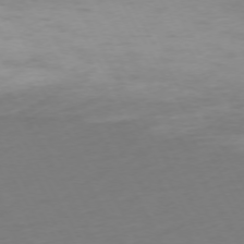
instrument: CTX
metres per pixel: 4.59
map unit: Ap
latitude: -74.4062
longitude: -69.6883
